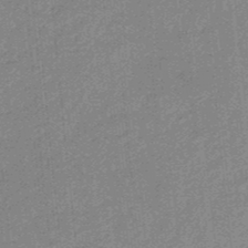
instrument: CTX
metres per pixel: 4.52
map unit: HNb
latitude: -35.2754
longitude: 57.4265
